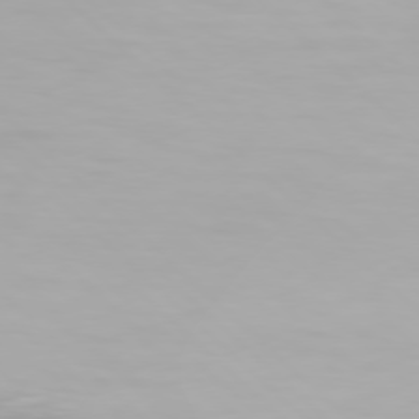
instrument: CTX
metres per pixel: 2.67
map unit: Hpe
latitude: 77.1403
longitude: -163.1215
